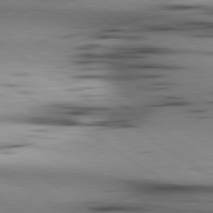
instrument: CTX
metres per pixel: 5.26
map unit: lApd
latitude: 80.1200
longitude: 161.4832
